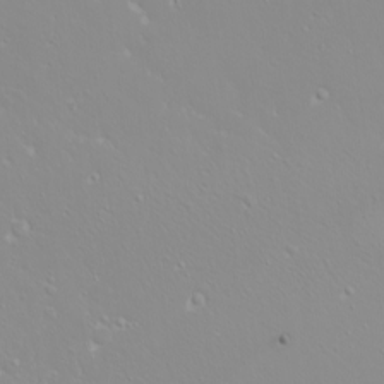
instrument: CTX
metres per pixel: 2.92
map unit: eHh
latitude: -9.8989
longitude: -68.4223
